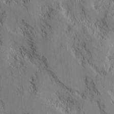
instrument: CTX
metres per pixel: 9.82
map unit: lAvf
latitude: 7.5938
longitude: 166.2550
